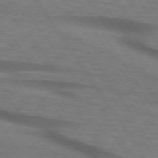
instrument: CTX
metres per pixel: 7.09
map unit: lApd
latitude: 73.9528
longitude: -76.2333
